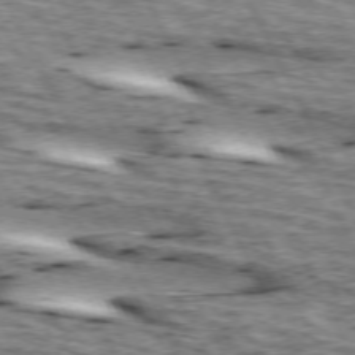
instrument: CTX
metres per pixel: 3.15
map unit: lApd
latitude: 73.2537
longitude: -55.1970
